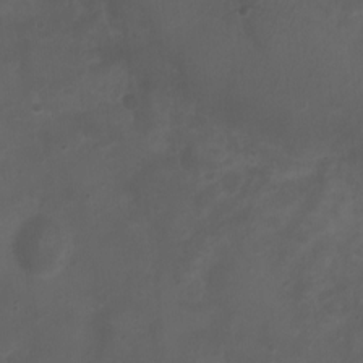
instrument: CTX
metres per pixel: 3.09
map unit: Ht
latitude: 1.7260
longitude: -22.5924
